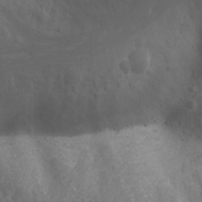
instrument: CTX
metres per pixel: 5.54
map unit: Nhu
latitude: -1.8801
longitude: -74.9325
